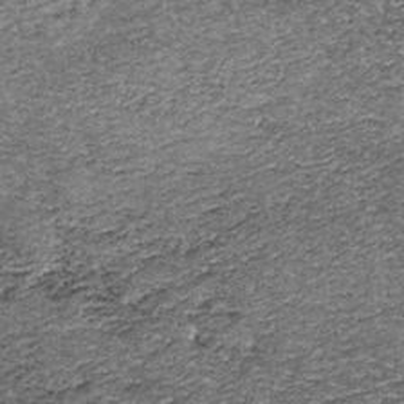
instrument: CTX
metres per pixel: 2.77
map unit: lHb
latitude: -39.8233
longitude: 65.4077
